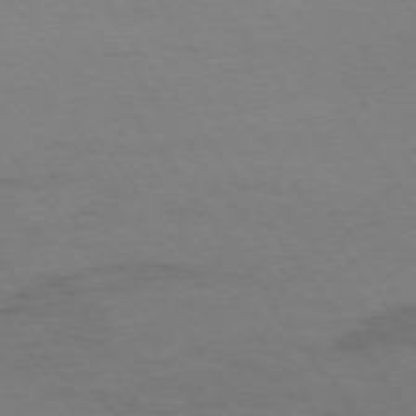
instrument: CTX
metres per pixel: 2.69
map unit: Ap
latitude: -74.8408
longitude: -85.3104
